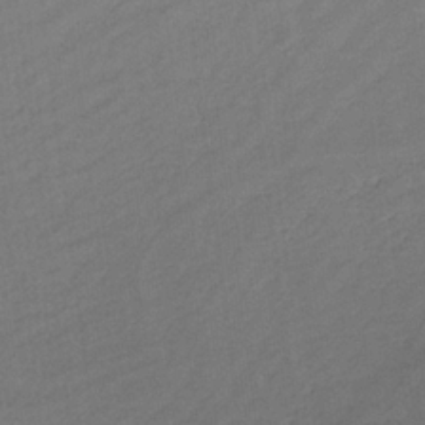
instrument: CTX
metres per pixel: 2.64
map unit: lHb
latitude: -33.0487
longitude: 64.5007
